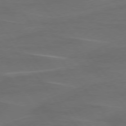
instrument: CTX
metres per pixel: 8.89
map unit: lApd
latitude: 75.7639
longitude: -79.6694
